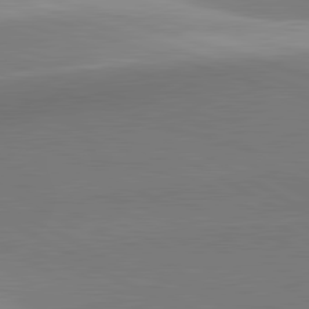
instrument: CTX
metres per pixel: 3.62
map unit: lApd
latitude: 81.9339
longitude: 135.6155
